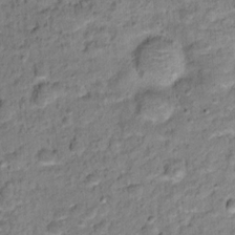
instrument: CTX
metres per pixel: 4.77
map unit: Ht
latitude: 12.0822
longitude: -37.9339
